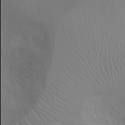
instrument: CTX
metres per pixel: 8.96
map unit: Ht
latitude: -4.2928
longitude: -17.9906
